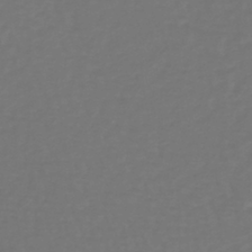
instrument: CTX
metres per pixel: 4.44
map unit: lHb
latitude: -39.0109
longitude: 63.0108
